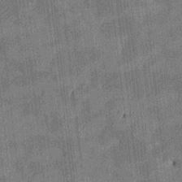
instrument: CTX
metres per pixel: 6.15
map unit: HNhu
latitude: 0.8569
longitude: -6.0255
